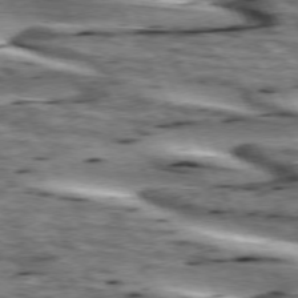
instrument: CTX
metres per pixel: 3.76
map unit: lApd
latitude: 73.6883
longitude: -54.7813
